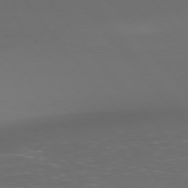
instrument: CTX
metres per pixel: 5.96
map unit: Ap
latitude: -77.8044
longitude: -63.8962
